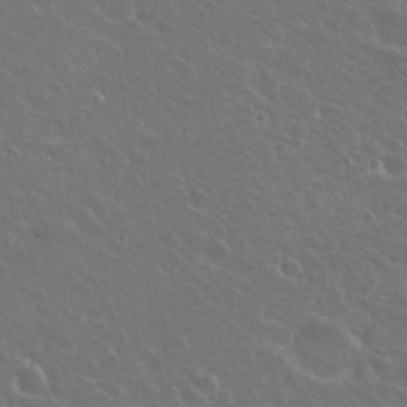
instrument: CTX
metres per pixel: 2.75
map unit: Hto
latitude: 22.4601
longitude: -30.9514
